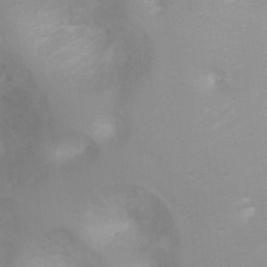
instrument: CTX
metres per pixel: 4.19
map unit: Ht
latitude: -4.8975
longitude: -29.0647
